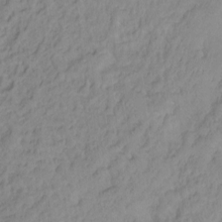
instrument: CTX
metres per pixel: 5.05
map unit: Hto
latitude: -11.5021
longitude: -38.5357
